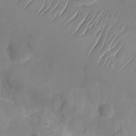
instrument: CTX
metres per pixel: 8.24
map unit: Nhu
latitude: -26.9919
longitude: -71.8016
